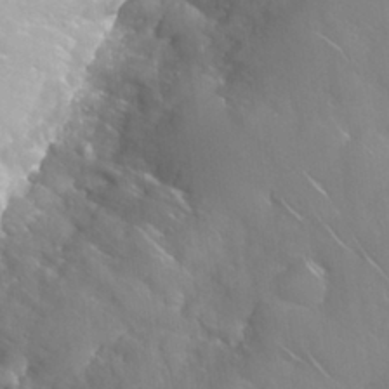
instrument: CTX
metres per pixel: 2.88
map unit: Nhu
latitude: 28.0255
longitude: -63.1592
